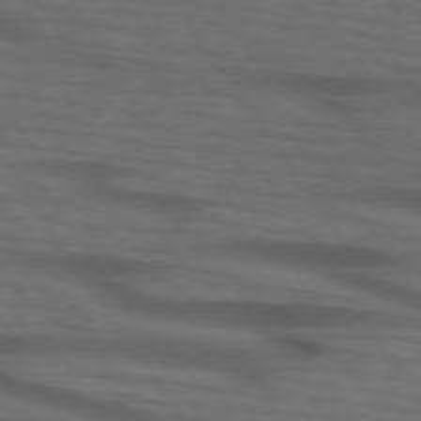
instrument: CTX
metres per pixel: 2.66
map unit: lApd
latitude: 73.9906
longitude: -74.6491
